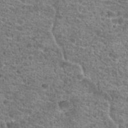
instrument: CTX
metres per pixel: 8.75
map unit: Hto
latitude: 20.0822
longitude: -42.5546
